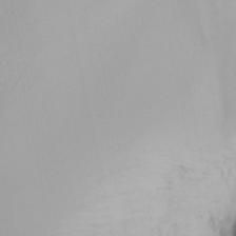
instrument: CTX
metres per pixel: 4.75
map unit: Nhu
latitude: -6.1983
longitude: -90.1011
